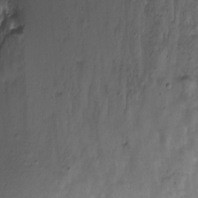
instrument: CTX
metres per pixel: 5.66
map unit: Nhu
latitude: -7.4454
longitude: -40.5734
